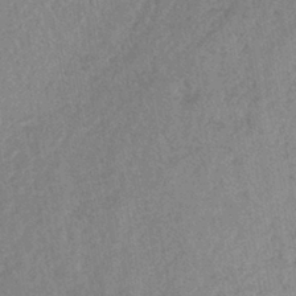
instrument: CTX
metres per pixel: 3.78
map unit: lHb
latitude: -40.4251
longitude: 68.6707
